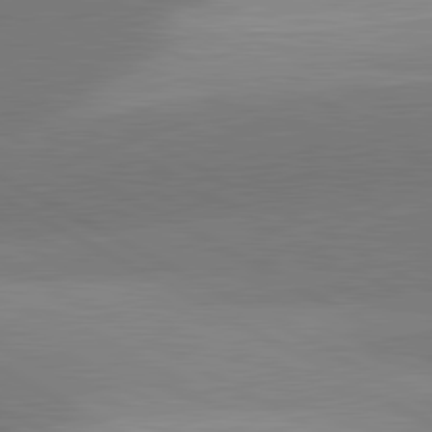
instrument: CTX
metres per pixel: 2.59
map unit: lApd
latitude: 81.7639
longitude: 134.9542
